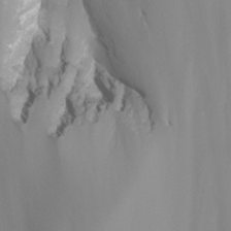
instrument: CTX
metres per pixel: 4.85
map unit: Nhu
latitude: -7.4454
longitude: -76.1200
